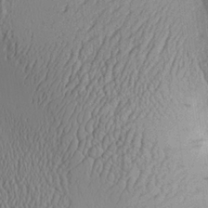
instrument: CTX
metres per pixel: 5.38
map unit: Aa
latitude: 26.0633
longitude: -135.8772
